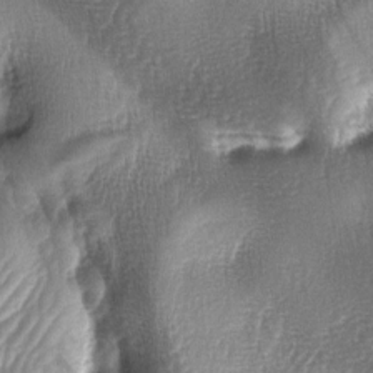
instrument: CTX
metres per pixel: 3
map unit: lAa
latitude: -4.6140
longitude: -127.4804
